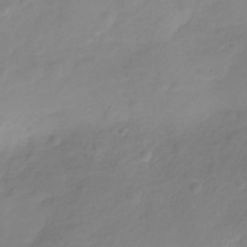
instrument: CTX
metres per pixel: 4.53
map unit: Nhu
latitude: -29.0298
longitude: -78.0444
